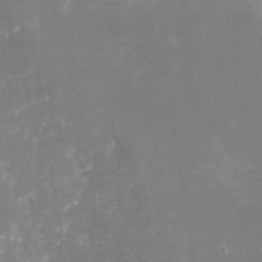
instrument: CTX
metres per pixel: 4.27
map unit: Nhu
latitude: -29.3699
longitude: -64.3467
